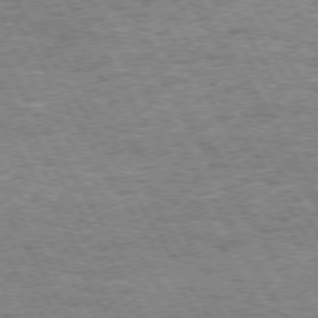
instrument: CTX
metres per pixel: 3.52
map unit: Hpe
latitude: 73.5749
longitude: -129.7638
